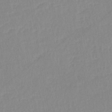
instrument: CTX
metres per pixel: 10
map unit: lHb
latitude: -34.9731
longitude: 72.8786
